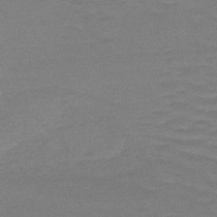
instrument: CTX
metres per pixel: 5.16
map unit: HNb
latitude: -52.6518
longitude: -43.3671
